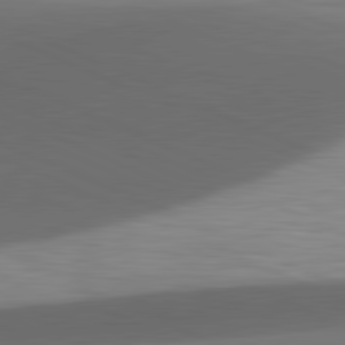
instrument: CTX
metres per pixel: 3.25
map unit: lApd
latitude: 81.7072
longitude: 133.6155
